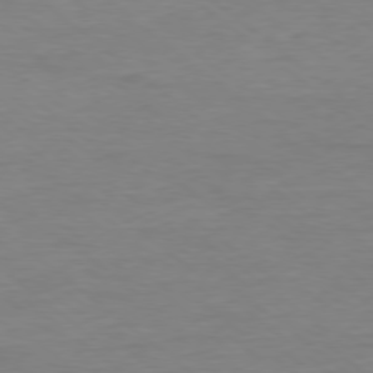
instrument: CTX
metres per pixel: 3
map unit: Ap
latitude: -78.5951
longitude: -89.6127
